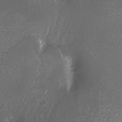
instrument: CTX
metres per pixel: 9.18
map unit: Nhu
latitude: -7.8422
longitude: -91.5560
